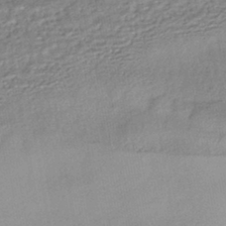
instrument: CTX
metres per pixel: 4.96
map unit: HNhu
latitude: -43.0108
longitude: 95.5777
